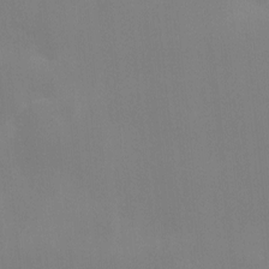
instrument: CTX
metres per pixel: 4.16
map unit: Ave
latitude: 2.4412
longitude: -112.6868
